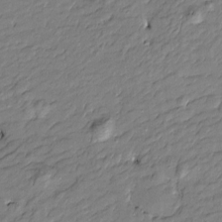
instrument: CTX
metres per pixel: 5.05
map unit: Htu
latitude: -8.8597
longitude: 177.4265
